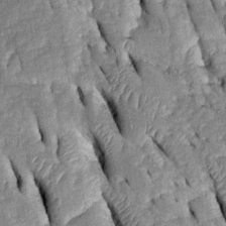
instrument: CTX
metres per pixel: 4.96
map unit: Htu
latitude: -0.1795
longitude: 149.8045
